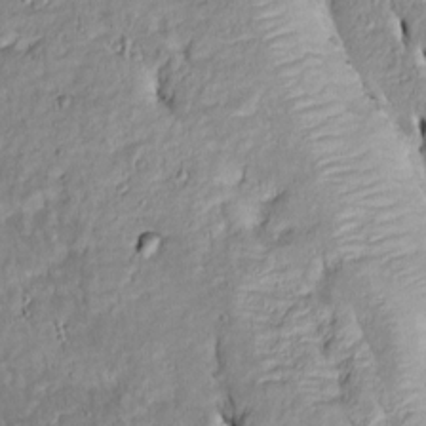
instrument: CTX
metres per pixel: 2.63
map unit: Htu
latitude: -7.3131
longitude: 144.4251
